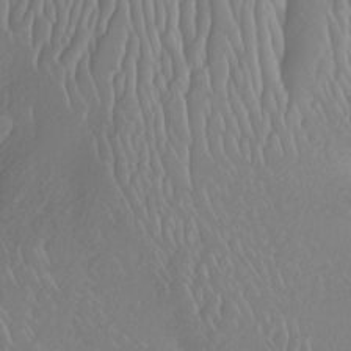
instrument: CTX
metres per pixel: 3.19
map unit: Nhu
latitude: -5.5210
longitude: -94.8569
